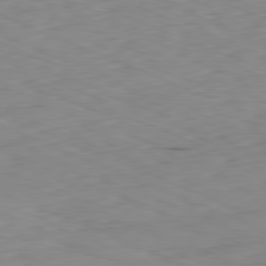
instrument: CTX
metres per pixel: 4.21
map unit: Ap
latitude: -81.8612
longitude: -68.1011
